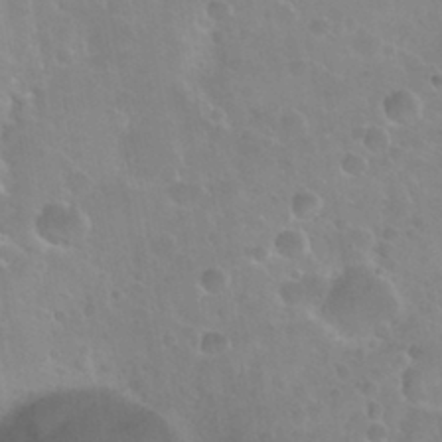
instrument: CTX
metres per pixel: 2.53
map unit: Nhu
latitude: 29.4237
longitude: -54.7624
